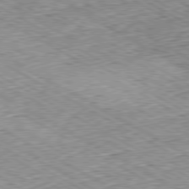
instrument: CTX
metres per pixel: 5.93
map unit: Ap
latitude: -80.5952
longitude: -48.4412
